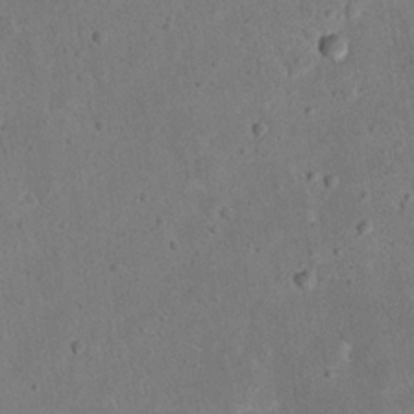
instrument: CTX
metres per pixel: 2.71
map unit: eHh
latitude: 23.4993
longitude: -67.9717
